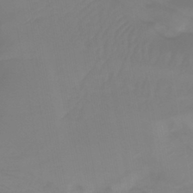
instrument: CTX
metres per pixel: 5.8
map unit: lHb
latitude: -42.0849
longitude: 63.7099
